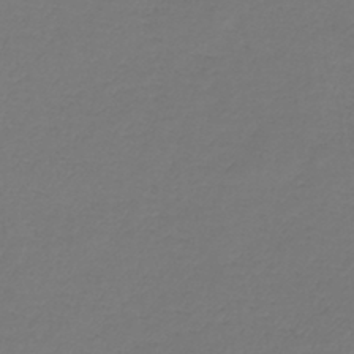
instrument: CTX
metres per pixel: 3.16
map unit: lHb
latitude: -41.9367
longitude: 72.6707
